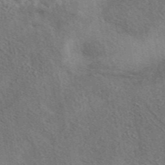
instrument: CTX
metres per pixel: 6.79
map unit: eAb
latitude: 43.1781
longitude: 110.5006
